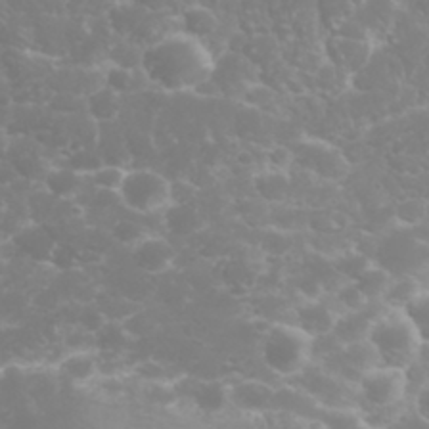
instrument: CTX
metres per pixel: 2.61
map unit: eHh
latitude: 31.9717
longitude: -62.5168
